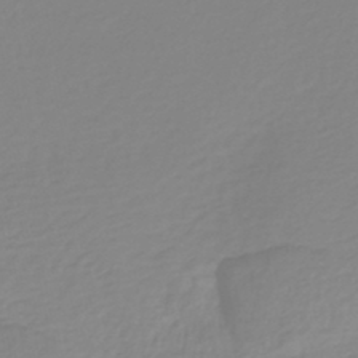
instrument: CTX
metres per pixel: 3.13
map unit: lHb
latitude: -44.8030
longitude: 75.8045
